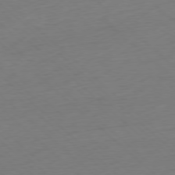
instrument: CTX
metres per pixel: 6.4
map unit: Ap
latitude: -77.9556
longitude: -91.6316
